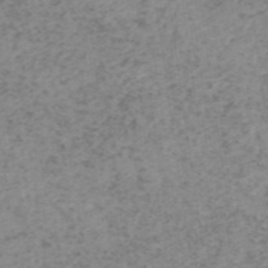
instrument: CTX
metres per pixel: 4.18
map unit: HNhu
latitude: -48.6519
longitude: 30.4629
